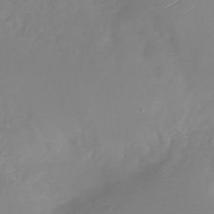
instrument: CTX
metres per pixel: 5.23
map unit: Nhu
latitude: -27.4643
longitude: -79.1592
